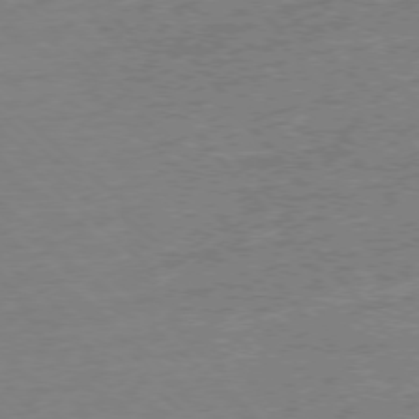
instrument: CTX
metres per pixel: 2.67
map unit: Ap
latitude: -77.2565
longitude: -96.8569
